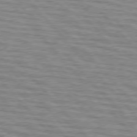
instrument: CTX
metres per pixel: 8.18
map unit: lApd
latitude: 76.4412
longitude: -76.7246
